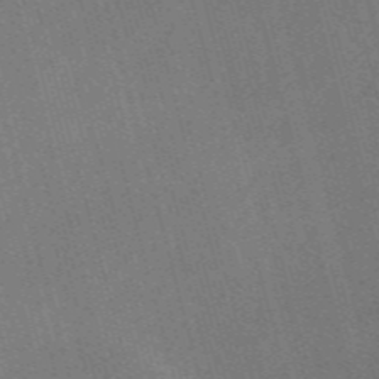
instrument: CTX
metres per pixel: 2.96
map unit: Nve
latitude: -58.2739
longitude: 62.8030
